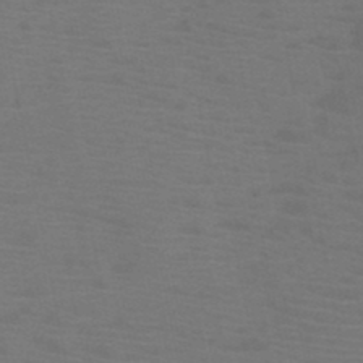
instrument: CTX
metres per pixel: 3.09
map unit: HNb
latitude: -46.2739
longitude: -47.2726
